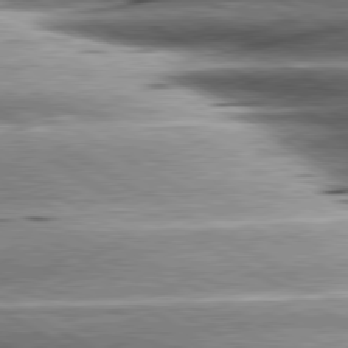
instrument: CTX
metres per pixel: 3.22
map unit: lApd
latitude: 80.4790
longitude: -142.7813
